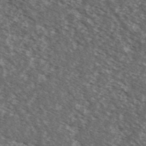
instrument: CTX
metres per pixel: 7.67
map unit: Ave
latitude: 38.6490
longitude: -110.9892
